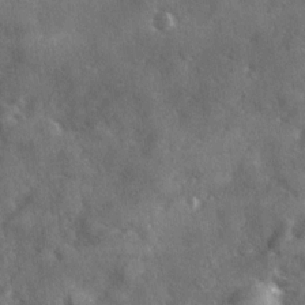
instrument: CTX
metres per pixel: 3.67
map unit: Ave
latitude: 18.6301
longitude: -130.3468
